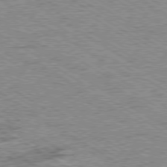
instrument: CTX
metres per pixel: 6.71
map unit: Ap
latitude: -80.1228
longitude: -88.2145
